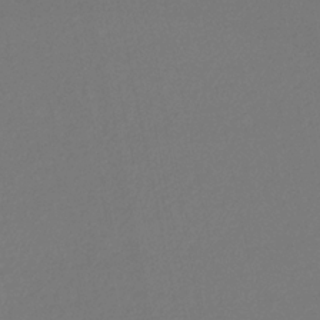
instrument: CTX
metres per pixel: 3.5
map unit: eHb
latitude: -30.6140
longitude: 66.6140
